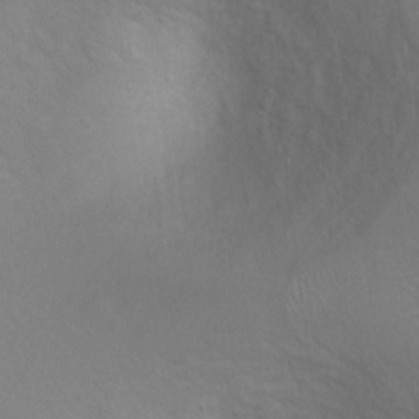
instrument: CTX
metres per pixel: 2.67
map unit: Ht
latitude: 2.1200
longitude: -36.1389
